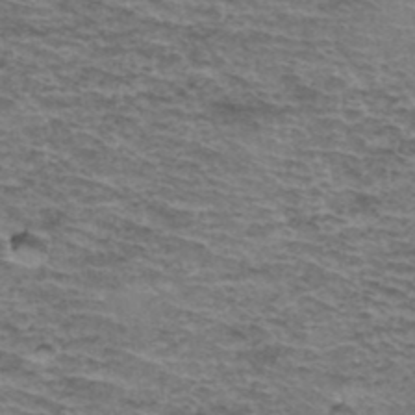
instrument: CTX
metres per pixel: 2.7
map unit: Hto
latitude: 37.3671
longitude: -43.4049
